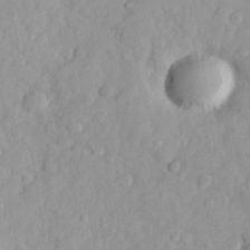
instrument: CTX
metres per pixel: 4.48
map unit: eHh
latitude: 30.0822
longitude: -73.5749
